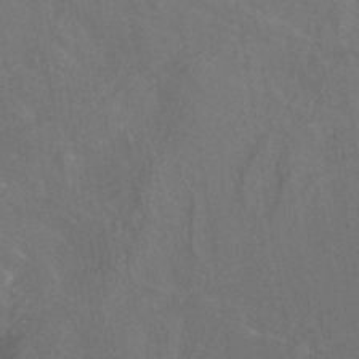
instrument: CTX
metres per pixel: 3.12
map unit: ANa
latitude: -37.3698
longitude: 95.3698
